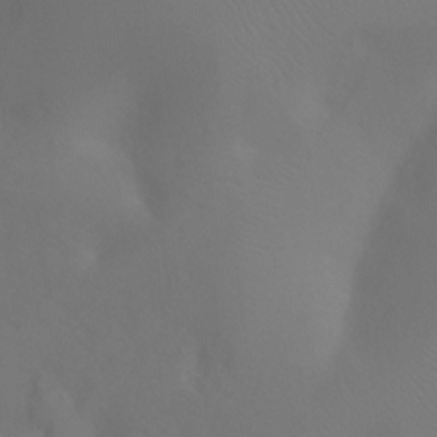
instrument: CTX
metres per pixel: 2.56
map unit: Ht
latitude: -8.8975
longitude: -37.6694
